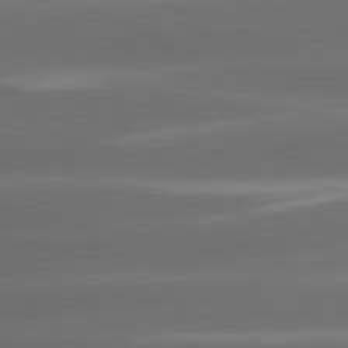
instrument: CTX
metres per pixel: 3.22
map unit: lApd
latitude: 80.8380
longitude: -143.0270
